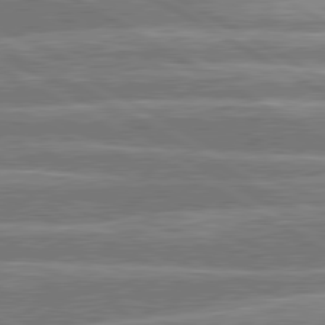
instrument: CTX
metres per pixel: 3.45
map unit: lApd
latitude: 80.5546
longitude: -131.1026
